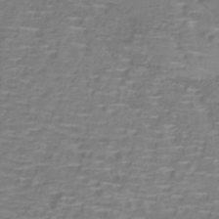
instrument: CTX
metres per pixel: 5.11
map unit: lHb
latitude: -40.4251
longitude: 58.9541
